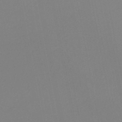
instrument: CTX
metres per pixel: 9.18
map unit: HNb
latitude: -46.1983
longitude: 55.9178
